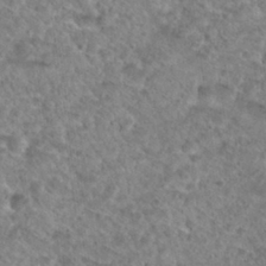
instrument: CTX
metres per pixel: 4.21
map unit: Nhu
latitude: 29.9906
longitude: -49.9150
